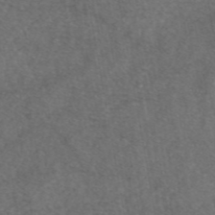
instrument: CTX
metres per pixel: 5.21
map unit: eAb
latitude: 46.8758
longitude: 108.1984
